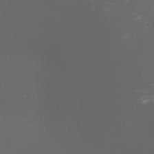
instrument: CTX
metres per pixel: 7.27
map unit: eHh
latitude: -4.6896
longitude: 19.1809
